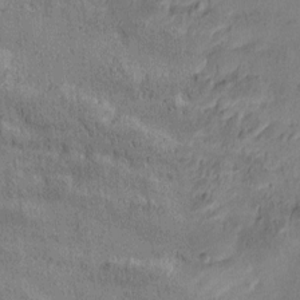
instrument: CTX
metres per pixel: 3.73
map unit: Htu
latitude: 0.5923
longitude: -175.6505
